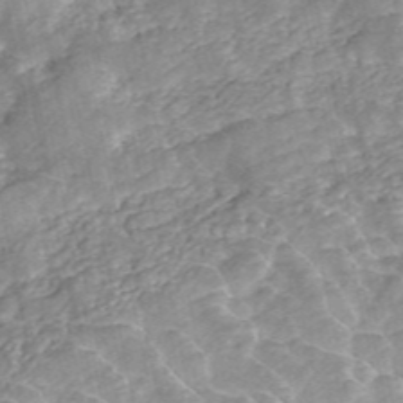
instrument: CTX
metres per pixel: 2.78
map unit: ANa
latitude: 45.9528
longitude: 25.3887
